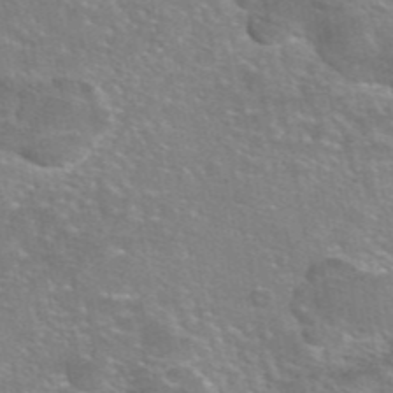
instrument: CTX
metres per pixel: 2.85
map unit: eAb
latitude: 45.8205
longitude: 106.0472
